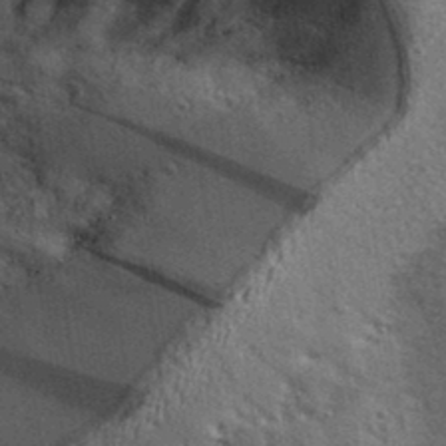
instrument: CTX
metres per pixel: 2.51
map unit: lHvf
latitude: 36.5735
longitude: -89.8395
